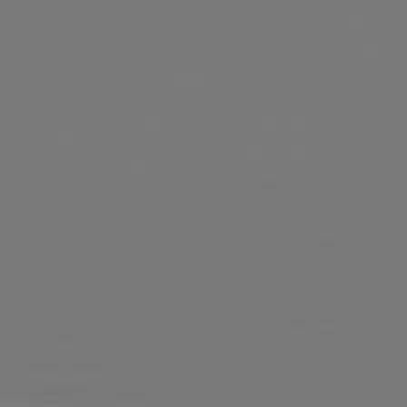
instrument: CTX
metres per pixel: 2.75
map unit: Hpe
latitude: 76.9324
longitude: -165.7072
